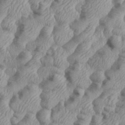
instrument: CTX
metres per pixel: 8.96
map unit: eHh
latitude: 36.3279
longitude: -137.3104
